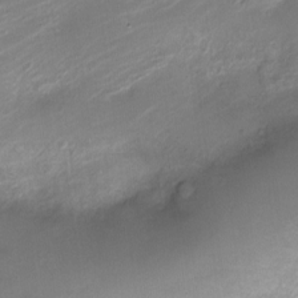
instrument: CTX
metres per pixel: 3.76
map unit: Nve
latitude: -18.1039
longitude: 107.7478
